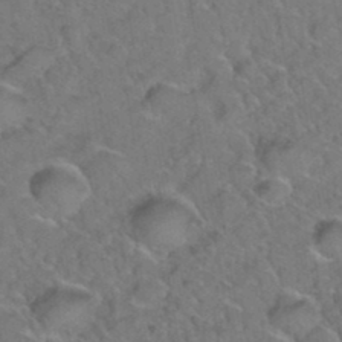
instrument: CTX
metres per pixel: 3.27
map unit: Hto
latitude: 35.9339
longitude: -48.7246
